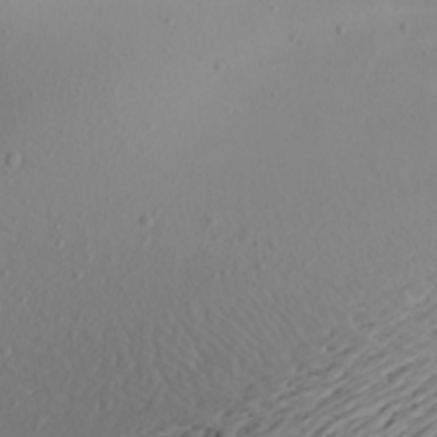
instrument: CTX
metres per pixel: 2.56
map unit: Aa
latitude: 20.5357
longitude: -146.5546
